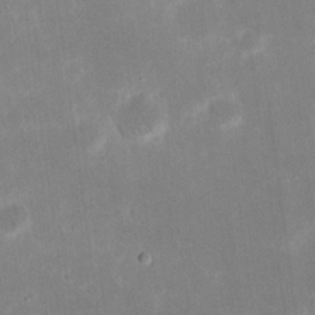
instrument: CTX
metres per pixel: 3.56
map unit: eHh
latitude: 19.8016
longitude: -70.3656
